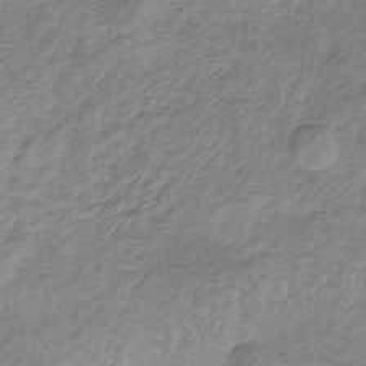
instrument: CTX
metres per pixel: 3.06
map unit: HNb
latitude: -33.5588
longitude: 61.3321
